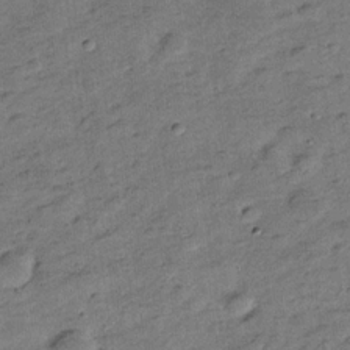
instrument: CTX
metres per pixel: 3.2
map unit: Hve
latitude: -27.7855
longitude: 92.1039
